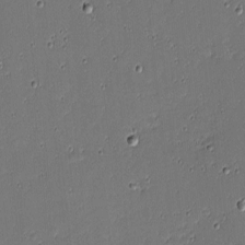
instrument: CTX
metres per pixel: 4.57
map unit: eHh
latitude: -3.9178
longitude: -82.2711
